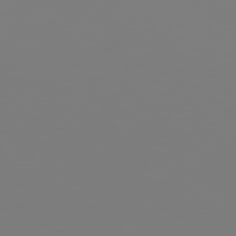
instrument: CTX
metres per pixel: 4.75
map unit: Hpe
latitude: 78.0444
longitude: -138.4034
